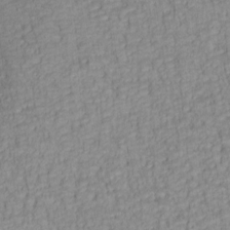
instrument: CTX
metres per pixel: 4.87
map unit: lAa
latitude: 6.1011
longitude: -115.0647
